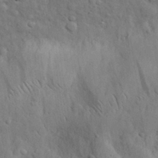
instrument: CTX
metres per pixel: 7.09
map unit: eHh
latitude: 29.1403
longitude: -75.8772
